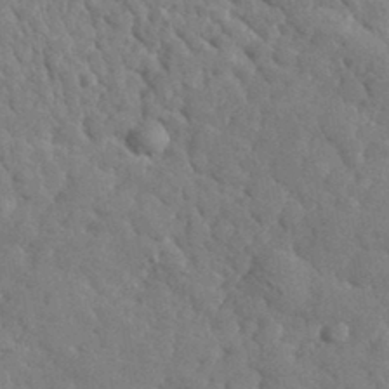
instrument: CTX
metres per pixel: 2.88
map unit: lHvf
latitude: 35.3292
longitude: -86.8758
